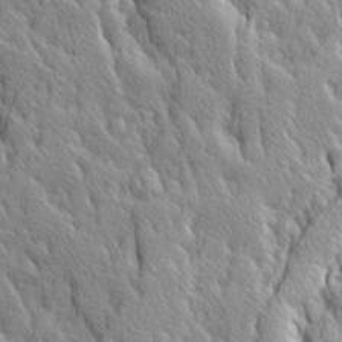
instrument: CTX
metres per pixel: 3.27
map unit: Ave
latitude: 14.2334
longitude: -132.8191
